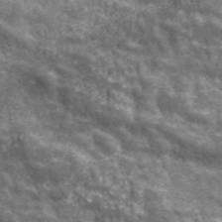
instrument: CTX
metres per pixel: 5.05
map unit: ANa
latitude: 43.1970
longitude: -87.2726
